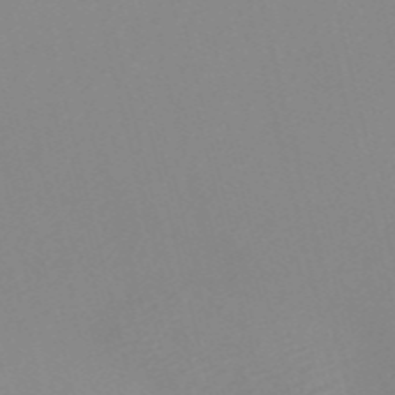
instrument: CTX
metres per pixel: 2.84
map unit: Nve
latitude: -56.8786
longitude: 51.6911
